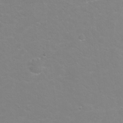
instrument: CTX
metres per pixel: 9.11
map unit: Hto
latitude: -4.8219
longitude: -35.2159
